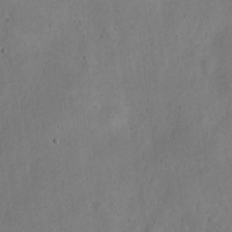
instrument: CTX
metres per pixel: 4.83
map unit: Nve
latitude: -24.6518
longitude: 107.2187
